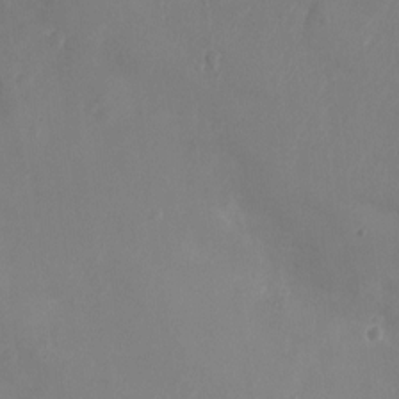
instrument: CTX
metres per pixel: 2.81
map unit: Ht
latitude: -11.8234
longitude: -20.7813
